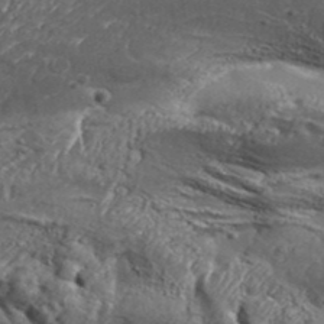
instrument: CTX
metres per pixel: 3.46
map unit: Aa
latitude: 34.1955
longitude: -135.3481
